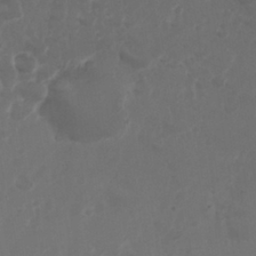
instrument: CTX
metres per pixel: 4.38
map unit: Nhu
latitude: 28.8191
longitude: -56.9324
